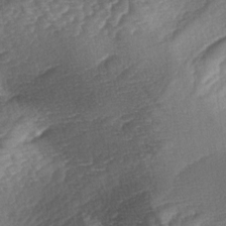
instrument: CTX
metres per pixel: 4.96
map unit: lAa
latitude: -3.7099
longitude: -127.7261
